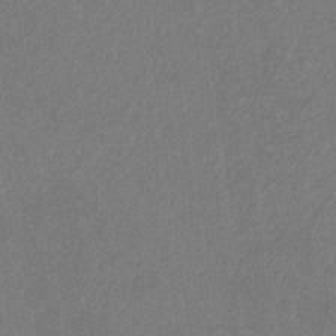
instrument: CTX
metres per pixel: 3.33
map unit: eHb
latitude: -31.2754
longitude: 69.9556
